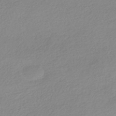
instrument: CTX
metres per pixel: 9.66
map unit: HNhu
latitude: -40.5196
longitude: 94.6707
